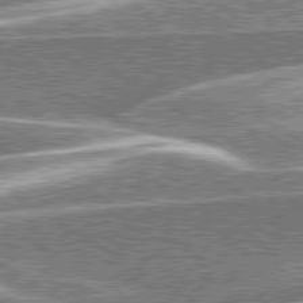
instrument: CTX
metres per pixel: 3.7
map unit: lApd
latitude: 79.6883
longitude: -96.3089
